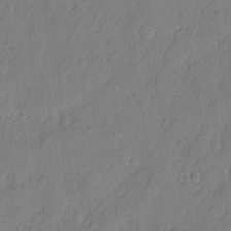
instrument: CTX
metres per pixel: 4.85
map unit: eHh
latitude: 5.4426
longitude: -75.7639
